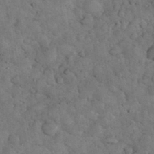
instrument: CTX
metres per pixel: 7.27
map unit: eHh
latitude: 34.6868
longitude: -68.0633
